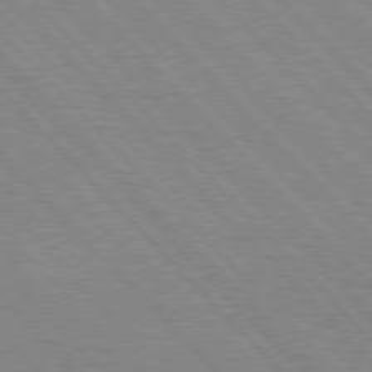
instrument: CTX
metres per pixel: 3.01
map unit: Hpe
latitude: 76.5356
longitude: -126.9703
